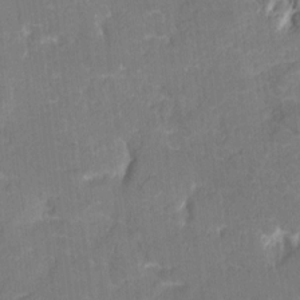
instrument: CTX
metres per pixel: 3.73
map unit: eHh
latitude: 4.6868
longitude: -69.3293
